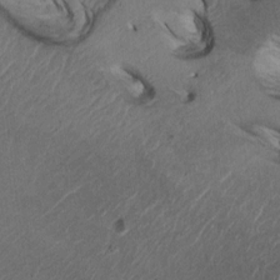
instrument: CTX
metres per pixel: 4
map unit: HNhu
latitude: -1.4455
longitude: -7.7450
